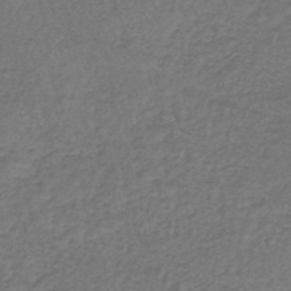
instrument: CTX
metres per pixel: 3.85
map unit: lHb
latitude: -43.5210
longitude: 66.7085
